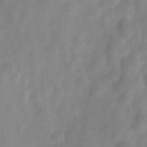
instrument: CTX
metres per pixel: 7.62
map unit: Nve
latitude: -22.5007
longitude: 106.3873
